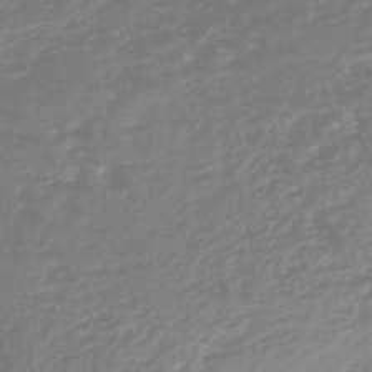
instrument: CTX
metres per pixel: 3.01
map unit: HNhu
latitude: -47.7477
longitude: 27.8989
